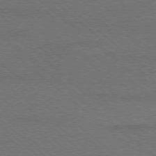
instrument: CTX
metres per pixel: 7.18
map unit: Ap
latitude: -78.5384
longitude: -85.7828
